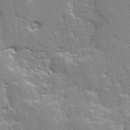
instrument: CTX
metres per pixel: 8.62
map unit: Ave
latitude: 12.9703
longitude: -135.6505
